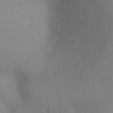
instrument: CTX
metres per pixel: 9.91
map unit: Ht
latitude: -5.0297
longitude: -25.6316
